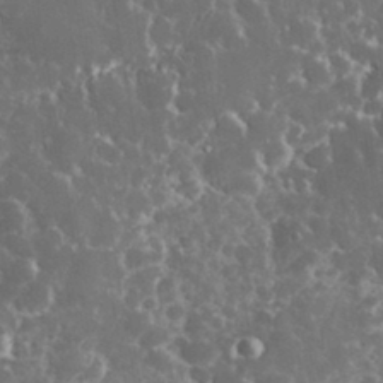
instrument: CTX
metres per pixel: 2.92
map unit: eHh
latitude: 32.9325
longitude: -62.3090
